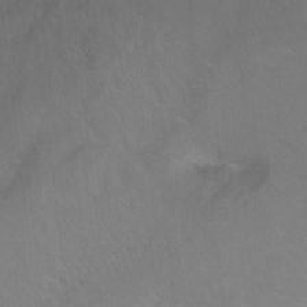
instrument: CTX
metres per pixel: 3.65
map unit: Ht
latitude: 0.1766
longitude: -38.5546
